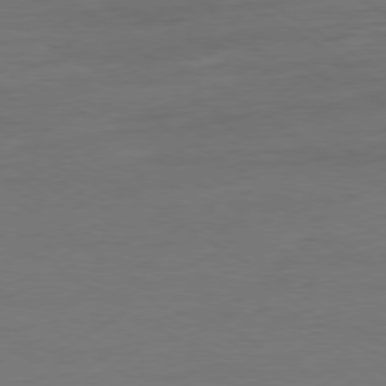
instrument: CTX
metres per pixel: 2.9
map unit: Ap
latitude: -79.8233
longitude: -54.1767
